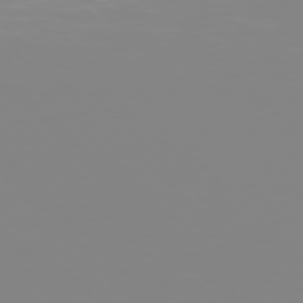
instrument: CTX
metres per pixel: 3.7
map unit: Hpe
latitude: 77.4993
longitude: -161.7449
